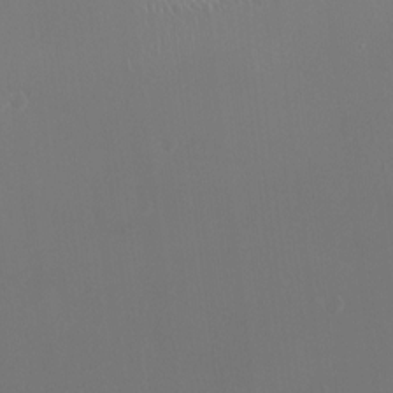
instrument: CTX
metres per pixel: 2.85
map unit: HNhu
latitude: -0.5007
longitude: 3.7477
